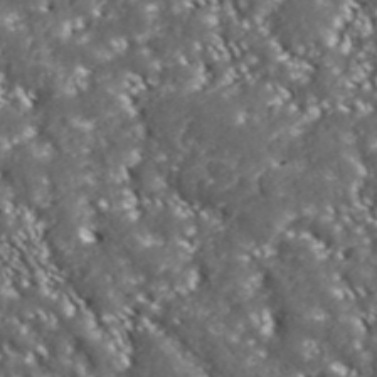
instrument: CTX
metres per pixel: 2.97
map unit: ANa
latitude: 43.6505
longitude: 36.7463
